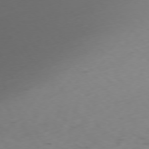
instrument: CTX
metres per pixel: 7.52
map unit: Ap
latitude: -76.7085
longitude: -65.6127
